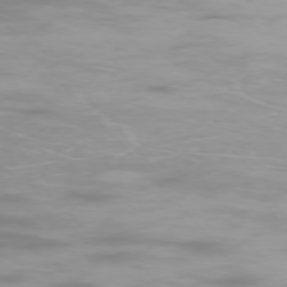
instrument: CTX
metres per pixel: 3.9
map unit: Ap
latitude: -75.9745
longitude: -75.9528
